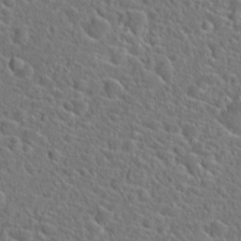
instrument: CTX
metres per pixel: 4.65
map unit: Hto
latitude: 23.4804
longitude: -45.5182
